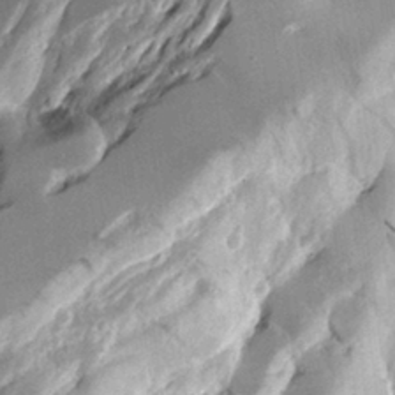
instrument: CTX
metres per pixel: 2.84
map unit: Aa
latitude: 12.2334
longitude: -126.3656
